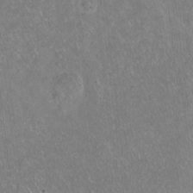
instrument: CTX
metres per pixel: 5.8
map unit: Hto
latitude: -13.6722
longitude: -41.9150
